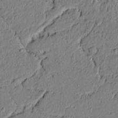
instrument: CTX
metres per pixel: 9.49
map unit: lAvf
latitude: 5.0836
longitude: 164.4629
